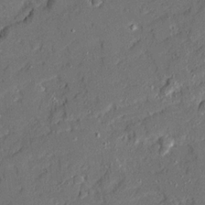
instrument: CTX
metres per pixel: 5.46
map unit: Ave
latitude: 20.0633
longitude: -128.1956
